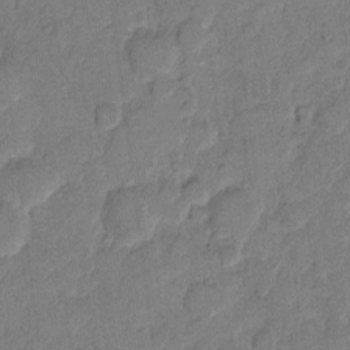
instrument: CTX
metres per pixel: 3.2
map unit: eHh
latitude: 10.6113
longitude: -64.7624
